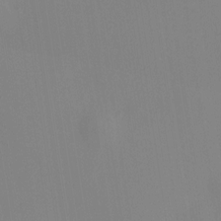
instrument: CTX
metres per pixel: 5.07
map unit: HNhu
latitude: 9.8772
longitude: 10.8597
